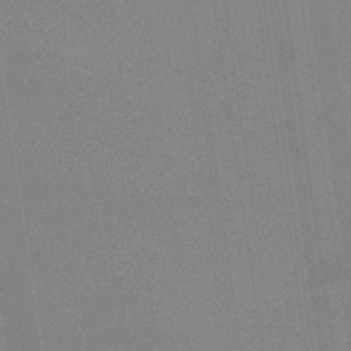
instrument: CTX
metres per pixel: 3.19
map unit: eHb
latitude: -36.5573
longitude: 76.3306
